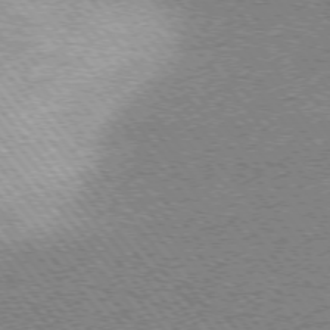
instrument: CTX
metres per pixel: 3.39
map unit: Ap
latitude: -75.9556
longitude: -60.6679
